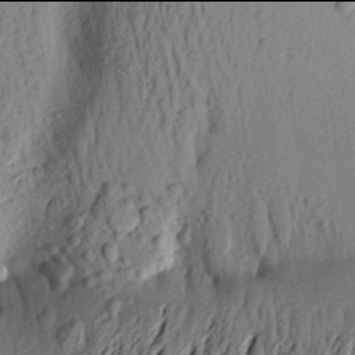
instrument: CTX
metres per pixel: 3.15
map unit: Aa
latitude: 21.9906
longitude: -149.6127
